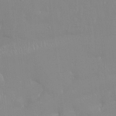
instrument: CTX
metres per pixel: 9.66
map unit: Htu
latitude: -15.6533
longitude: -47.8206
